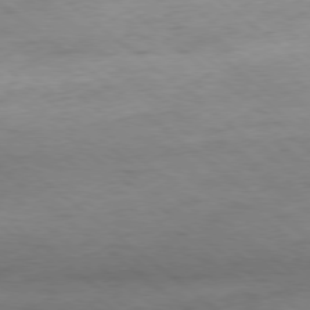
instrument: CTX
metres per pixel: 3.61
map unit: Hpe
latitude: -78.9730
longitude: 10.9542
